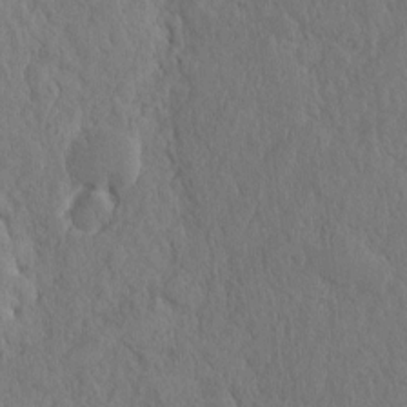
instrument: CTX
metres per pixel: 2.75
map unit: eHh
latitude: -2.7652
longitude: 14.7464
